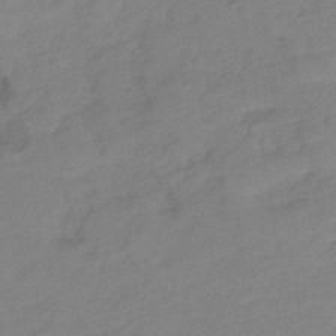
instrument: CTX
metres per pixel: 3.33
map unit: eHb
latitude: -41.7477
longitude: 84.4629
